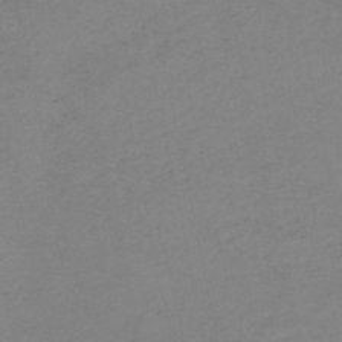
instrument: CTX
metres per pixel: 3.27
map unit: HNb
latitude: -52.2928
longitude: -52.1956
